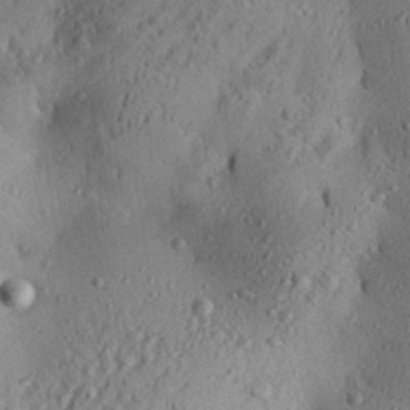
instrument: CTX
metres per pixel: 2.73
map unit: Aa
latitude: 28.0822
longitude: -131.3860
